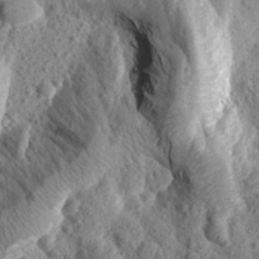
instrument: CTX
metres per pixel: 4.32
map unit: Aa
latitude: 24.4978
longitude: -144.1389
